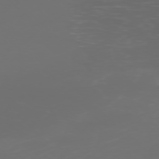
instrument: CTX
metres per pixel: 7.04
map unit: Ap
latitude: -77.1053
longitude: -61.8016
